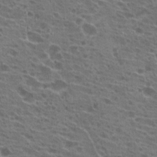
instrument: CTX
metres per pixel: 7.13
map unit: Hto
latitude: 22.3089
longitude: -39.9717
